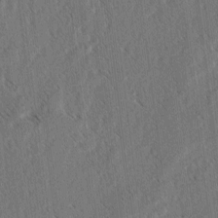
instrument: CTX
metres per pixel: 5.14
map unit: lAvf
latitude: -3.6154
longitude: -113.9339
